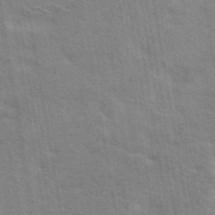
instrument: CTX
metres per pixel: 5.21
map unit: eAb
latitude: 42.8758
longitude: 108.0283
